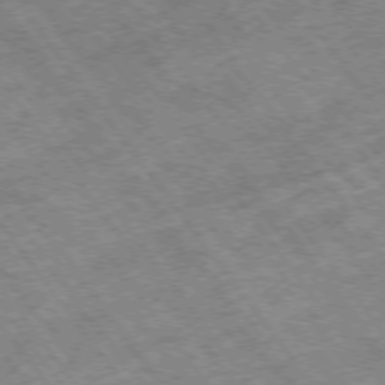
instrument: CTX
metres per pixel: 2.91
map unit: Hpe
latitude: -75.3699
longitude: -19.1403
